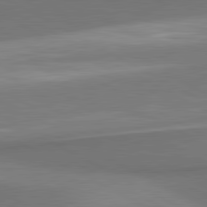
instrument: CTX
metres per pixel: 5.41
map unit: lApd
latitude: 81.3671
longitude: 155.8423
